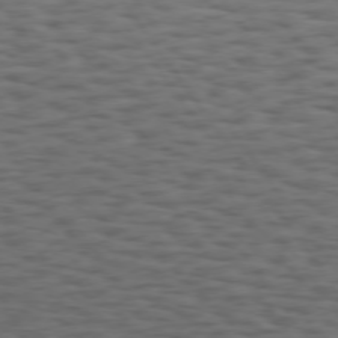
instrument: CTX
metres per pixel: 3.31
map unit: Hpe
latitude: 74.5546
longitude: -132.8569
